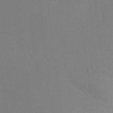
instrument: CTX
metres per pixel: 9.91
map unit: Ht
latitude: -3.8044
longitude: -25.7827
